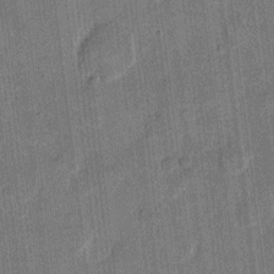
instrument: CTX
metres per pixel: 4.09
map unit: eHh
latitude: 11.5371
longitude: -66.0444
